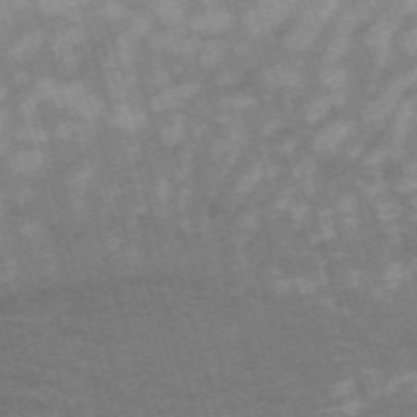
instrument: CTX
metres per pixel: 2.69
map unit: HNb
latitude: -53.9367
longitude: -42.6680
